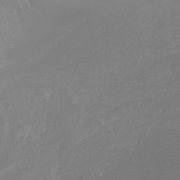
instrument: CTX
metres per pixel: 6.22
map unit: lHb
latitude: -45.0675
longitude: 79.5588
